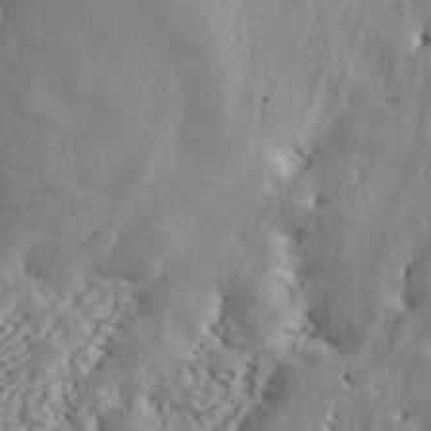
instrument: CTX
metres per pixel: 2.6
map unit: ANa
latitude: 43.1970
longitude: 47.6910
